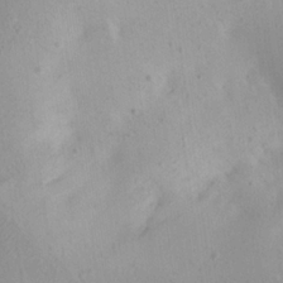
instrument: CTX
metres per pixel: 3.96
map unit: Aa
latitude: 20.1767
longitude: -146.4223
